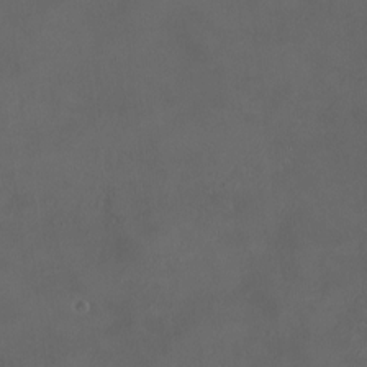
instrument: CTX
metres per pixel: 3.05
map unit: HNhu
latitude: 8.0255
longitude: 11.3699
